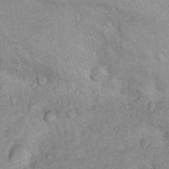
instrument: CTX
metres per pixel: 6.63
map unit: Nhu
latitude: 13.8395
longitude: -28.7435
